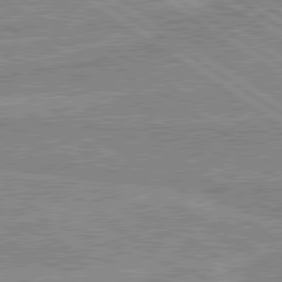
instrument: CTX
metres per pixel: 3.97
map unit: lApd
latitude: 80.2522
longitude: 170.6141
